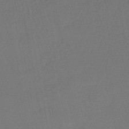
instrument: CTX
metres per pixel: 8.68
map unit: lHb
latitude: -42.6896
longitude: 74.1228
